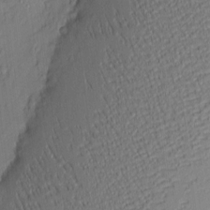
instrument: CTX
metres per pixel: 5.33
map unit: eHh
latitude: 3.7071
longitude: -76.5734
